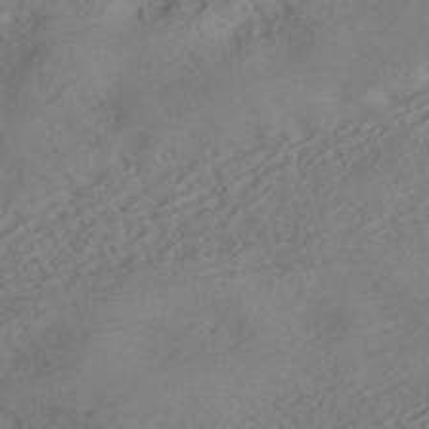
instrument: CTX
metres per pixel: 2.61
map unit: ANa
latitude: 41.5371
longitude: 54.4818
